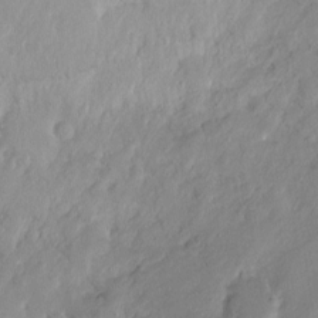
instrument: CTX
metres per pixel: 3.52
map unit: Hto
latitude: -8.4251
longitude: -45.5749
